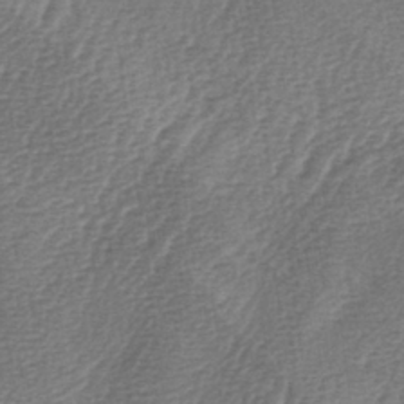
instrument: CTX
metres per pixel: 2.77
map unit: lAa
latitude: -3.5021
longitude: -128.3656
